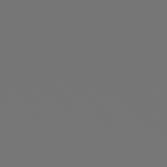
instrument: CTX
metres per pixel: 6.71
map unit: Ap
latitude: -76.1795
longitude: -63.2348
